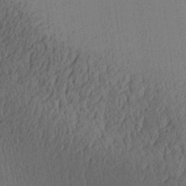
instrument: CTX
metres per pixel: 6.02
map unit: Aa
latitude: 27.6883
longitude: -138.2711
